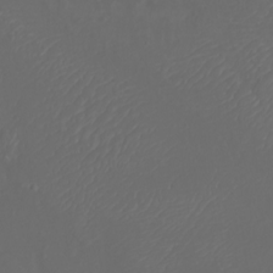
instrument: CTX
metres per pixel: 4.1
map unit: Nhu
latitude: -8.2928
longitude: -80.4223
